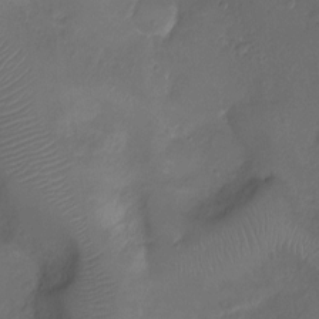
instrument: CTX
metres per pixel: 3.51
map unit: Ht
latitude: -6.7085
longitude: -21.2348
